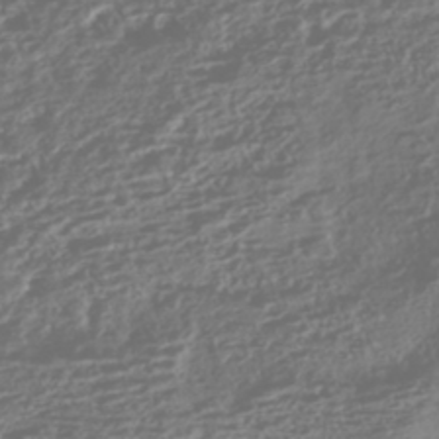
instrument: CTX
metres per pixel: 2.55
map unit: HNhu
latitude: -43.0108
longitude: 104.1417
